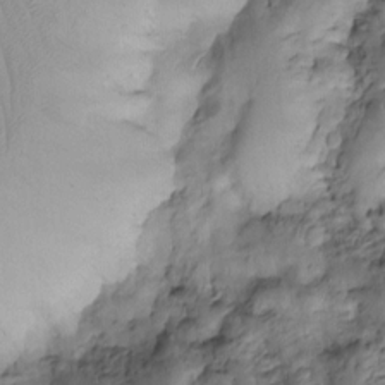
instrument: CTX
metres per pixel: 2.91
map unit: Htu
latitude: -5.2187
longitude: 154.0661
